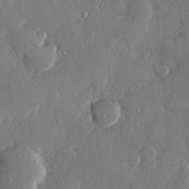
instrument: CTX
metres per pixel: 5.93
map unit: Hve
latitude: 28.7057
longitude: -91.2915
